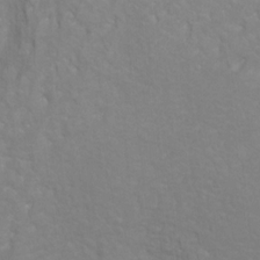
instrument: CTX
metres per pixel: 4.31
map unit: Ht
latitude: -1.8045
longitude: -32.6113
